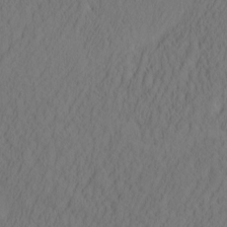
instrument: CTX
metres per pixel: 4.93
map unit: eHh
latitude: -2.7274
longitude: 16.1984
